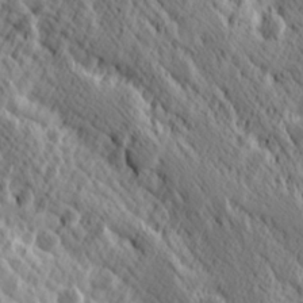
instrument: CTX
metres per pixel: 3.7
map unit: Hve
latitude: 25.4804
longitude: 145.8422
